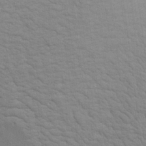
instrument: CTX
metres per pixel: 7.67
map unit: Aa
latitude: 19.2348
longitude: -141.6316
